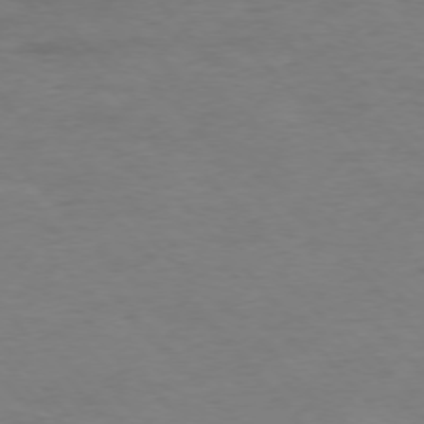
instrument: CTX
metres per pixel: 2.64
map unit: Ap
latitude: -76.5385
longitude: -83.6127
